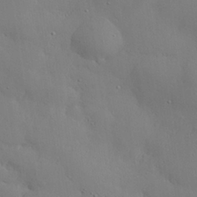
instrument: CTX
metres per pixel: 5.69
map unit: eHh
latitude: 28.6112
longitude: -82.3467
